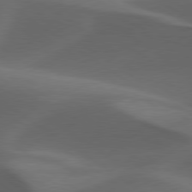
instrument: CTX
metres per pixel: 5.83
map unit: lApd
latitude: 79.3293
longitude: -50.1011
